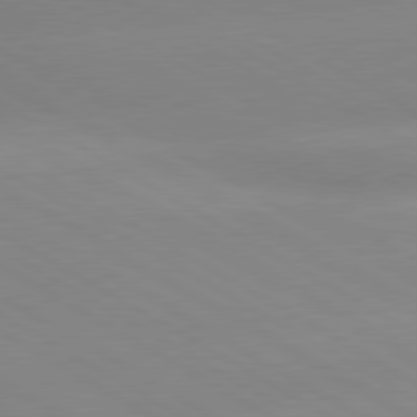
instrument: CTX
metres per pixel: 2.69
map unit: lApd
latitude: 80.2900
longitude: -146.7625
